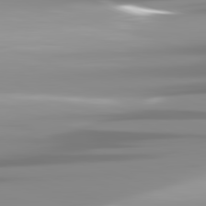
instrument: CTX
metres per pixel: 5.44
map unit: lApd
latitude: 82.1955
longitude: -139.0647
